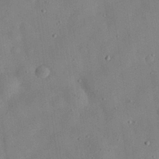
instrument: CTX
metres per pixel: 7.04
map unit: eHh
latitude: 29.9906
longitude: -72.2523
